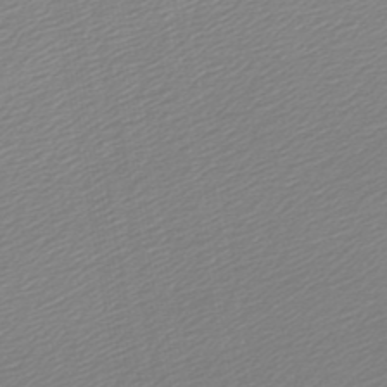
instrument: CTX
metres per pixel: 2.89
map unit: lHb
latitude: -46.3495
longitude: 67.1809
